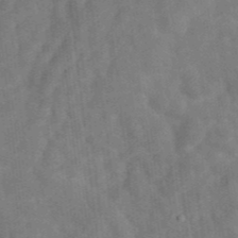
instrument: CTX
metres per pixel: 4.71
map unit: eAb
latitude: 34.5545
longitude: 109.8422
